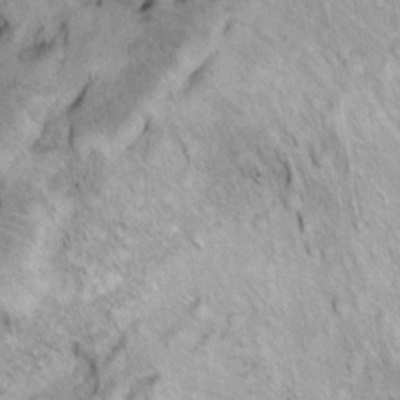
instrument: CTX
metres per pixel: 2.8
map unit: Ht
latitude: 9.3104
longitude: -32.5168
